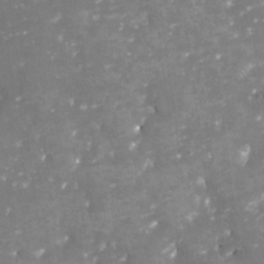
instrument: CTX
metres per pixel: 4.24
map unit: Nhu
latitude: -29.1998
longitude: -64.3656
